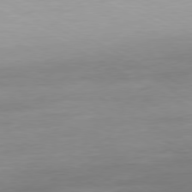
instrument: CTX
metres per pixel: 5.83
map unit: Ap
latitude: -80.8030
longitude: -95.9717
